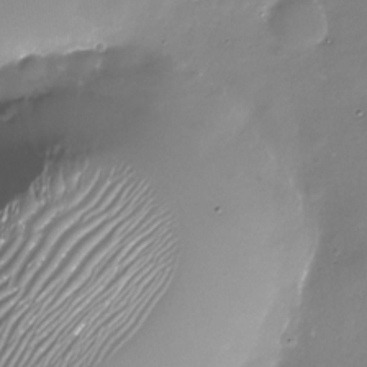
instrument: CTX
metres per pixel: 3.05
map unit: Nhu
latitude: -29.1053
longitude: -76.1955
